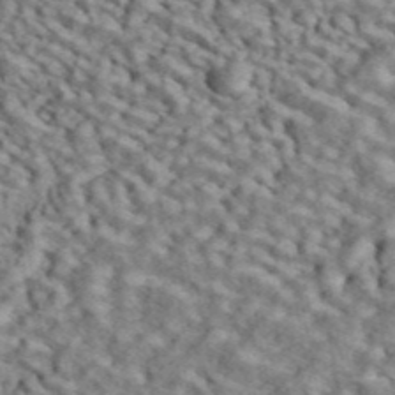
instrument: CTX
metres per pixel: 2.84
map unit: ANa
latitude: 45.2159
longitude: 39.2187
